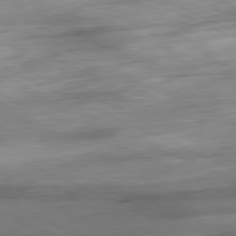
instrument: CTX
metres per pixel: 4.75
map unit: Ap
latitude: -81.3321
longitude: -87.6316
